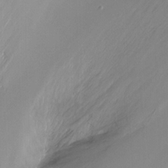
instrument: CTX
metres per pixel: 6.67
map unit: Ht
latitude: -14.5763
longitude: -43.7450
